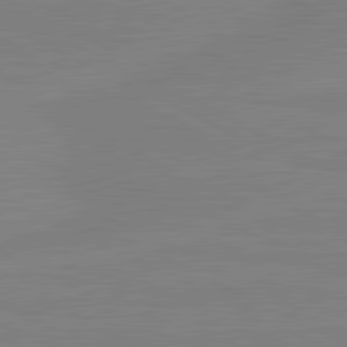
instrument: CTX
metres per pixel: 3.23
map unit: lApd
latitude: 81.4426
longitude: -176.7435
